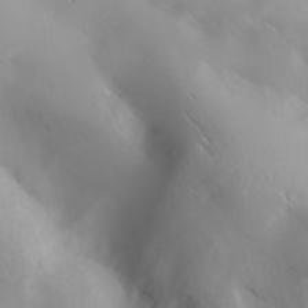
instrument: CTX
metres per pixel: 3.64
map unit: lAa
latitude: 20.0444
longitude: -138.1767
